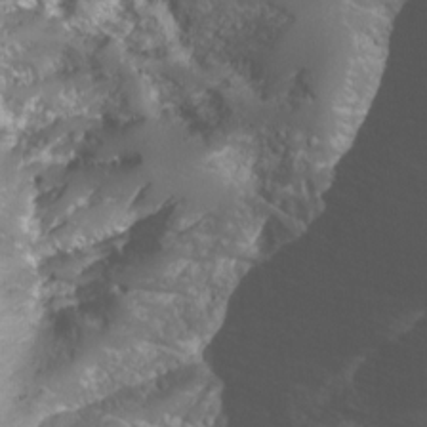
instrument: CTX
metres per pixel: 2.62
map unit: Nhu
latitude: -9.6911
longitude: -69.5371
